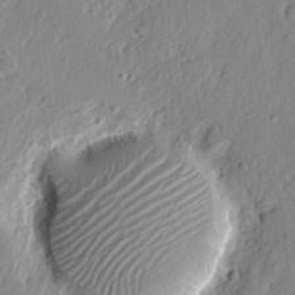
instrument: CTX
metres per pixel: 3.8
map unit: eHh
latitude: 2.8002
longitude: -77.7260
